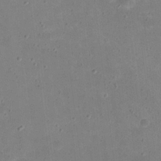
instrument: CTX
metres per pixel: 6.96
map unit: eHh
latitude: 21.0081
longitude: -63.9339
